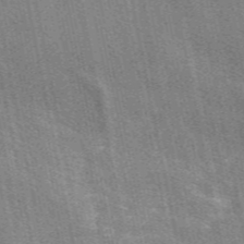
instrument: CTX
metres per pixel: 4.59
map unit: eAb
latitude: 49.2537
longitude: 116.2550
